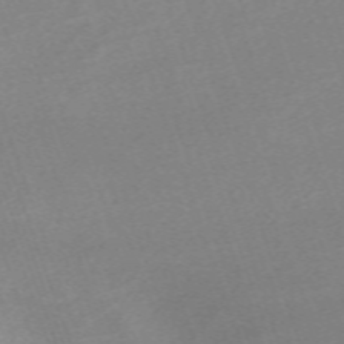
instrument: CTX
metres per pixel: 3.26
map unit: eHh
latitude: -64.5763
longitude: 50.7463
